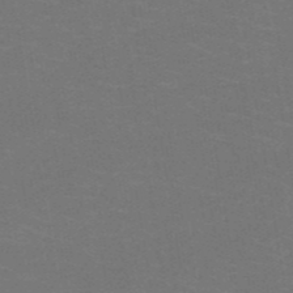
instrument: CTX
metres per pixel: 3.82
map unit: HNb
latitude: -50.8219
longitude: -48.5735
